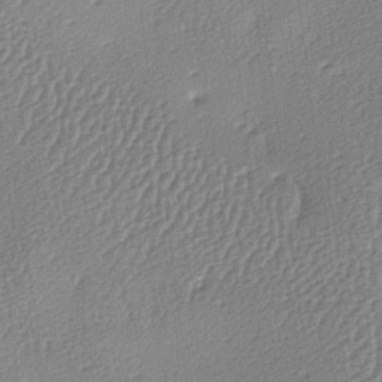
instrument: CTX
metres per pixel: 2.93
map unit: lAa
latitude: -8.7841
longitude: -128.7246
